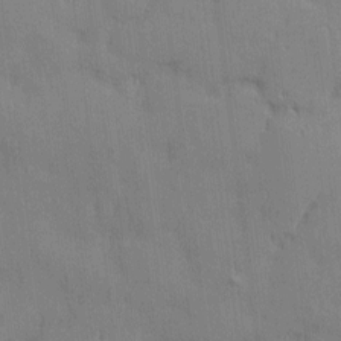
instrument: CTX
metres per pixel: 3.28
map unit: Nhu
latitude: 2.8947
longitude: -75.2915
